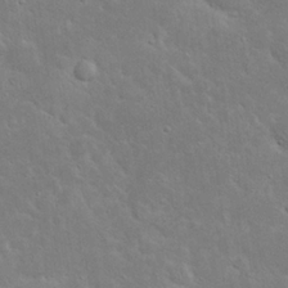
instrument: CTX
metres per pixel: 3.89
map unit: Nhu
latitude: 23.4993
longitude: -71.9150
